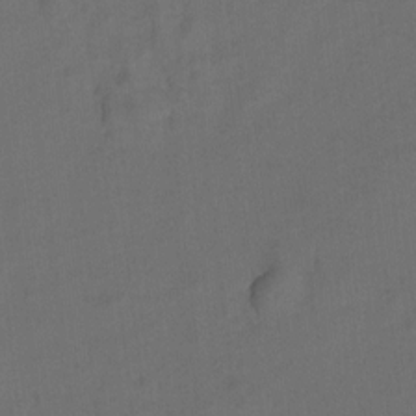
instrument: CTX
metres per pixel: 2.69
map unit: Hto
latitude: 5.1403
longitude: -32.4034
